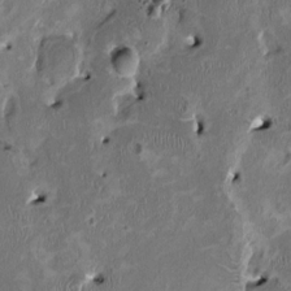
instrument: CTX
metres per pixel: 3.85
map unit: HNhu
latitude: 2.3467
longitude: -4.6301
